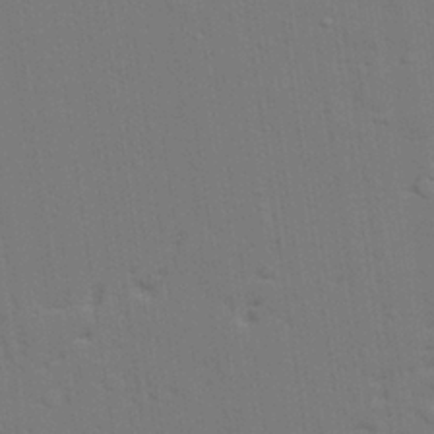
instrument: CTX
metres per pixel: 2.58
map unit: lAvf
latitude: 27.8772
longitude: -108.9702
